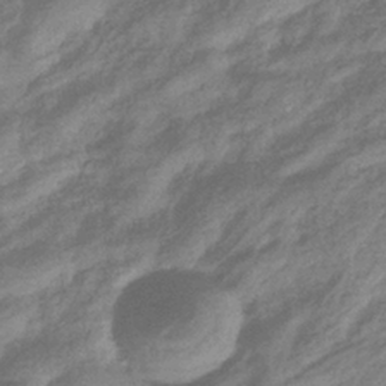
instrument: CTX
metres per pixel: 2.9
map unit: eHb
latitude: -35.7478
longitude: 80.6708
